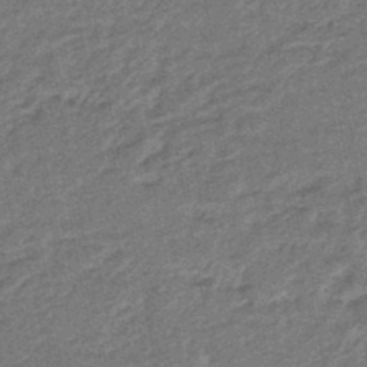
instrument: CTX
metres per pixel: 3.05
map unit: eHb
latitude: -45.8800
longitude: 89.3132
